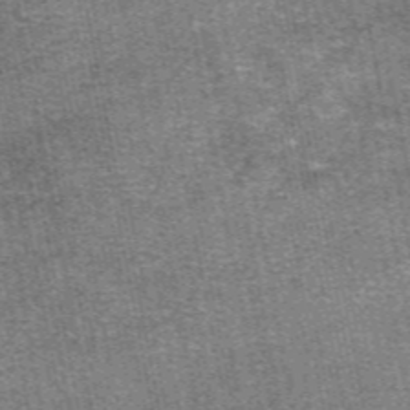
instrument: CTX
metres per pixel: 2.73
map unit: eAb
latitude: 48.1767
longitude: 104.3306
